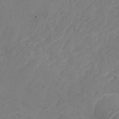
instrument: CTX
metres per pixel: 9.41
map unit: Nhu
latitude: -28.6141
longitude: -64.2900
